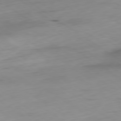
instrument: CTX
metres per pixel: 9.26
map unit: Ap
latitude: -79.7666
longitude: -58.5357
